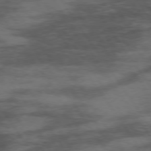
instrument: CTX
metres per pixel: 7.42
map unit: Hpe
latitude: 73.9717
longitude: -142.7813
